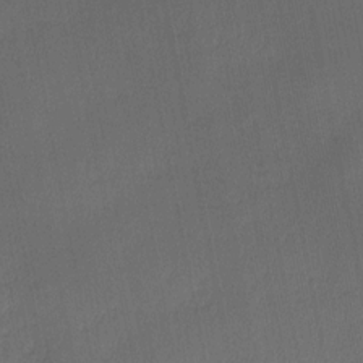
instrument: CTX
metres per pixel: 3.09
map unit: Ave
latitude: -0.0283
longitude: -113.8772
